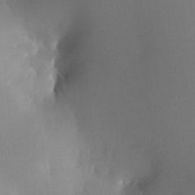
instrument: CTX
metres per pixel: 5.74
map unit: HNhu
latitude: 10.2334
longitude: 15.9745
